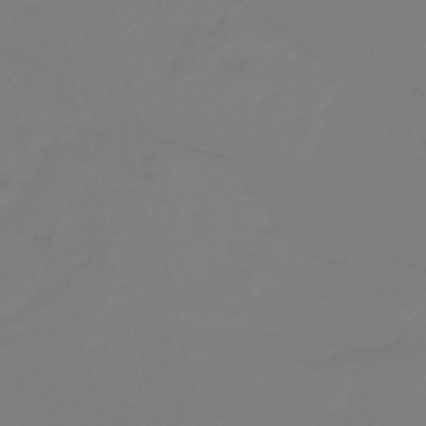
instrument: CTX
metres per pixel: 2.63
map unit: lHb
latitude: -38.1417
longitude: 55.9178
